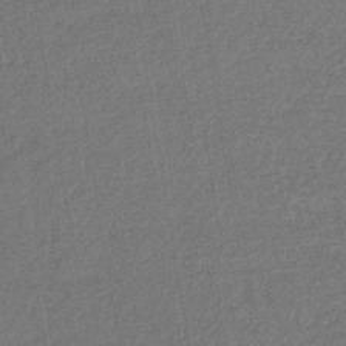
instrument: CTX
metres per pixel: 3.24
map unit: lHb
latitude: -43.7099
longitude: 79.8422
